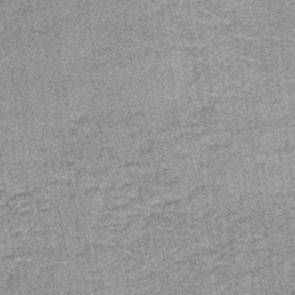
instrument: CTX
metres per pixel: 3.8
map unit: lHb
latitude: -36.1416
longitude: 65.5021
